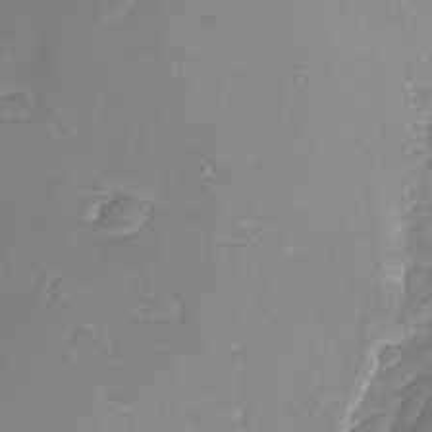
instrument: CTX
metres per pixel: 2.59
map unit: Nhu
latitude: -19.7856
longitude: -57.2536
